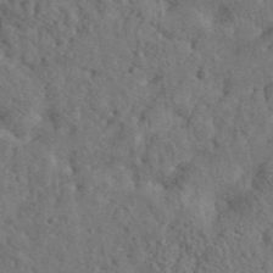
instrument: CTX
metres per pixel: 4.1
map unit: eHh
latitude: 36.0822
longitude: -80.0822
